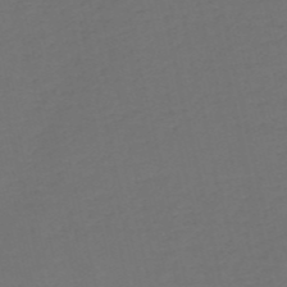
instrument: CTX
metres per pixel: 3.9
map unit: HNb
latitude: -54.3684
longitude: -50.1200
